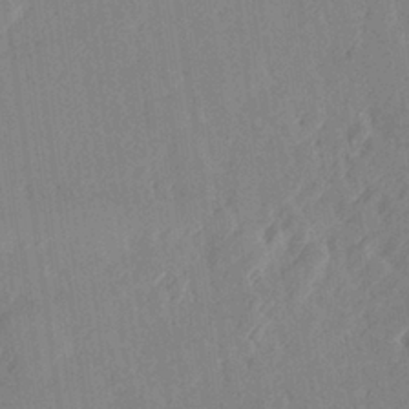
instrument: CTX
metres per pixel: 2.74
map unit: Hve
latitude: 27.0081
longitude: 145.3510
